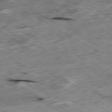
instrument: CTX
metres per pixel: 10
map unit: Ap
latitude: -80.1417
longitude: -84.0444
